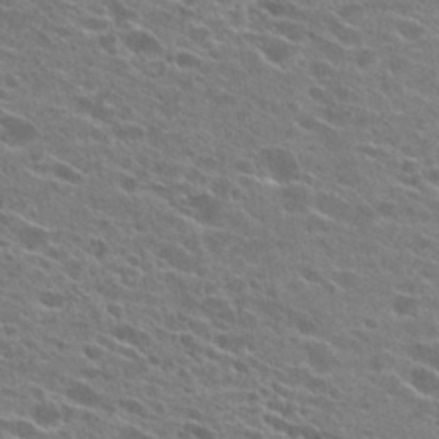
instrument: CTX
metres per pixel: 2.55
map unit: Hto
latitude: 25.1214
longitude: -42.8002
